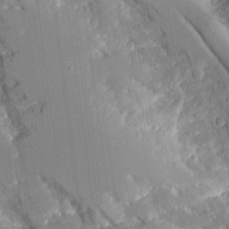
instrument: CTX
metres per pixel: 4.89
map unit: Aa
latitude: 11.6316
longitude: -125.8205
